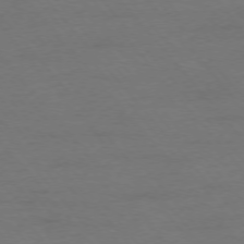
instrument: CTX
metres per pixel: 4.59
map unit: Ap
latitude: -76.1606
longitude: -88.2523
